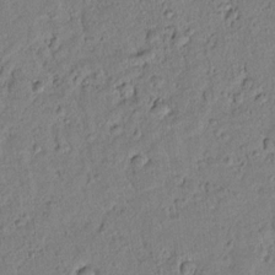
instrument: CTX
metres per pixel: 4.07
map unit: lAvf
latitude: 8.2712
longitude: 165.1431
